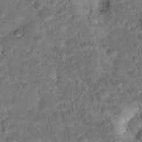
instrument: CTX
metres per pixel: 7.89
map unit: Hto
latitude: 18.0633
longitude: -36.8569
